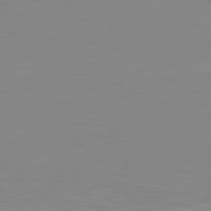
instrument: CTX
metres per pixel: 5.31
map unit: Hpe
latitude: 78.5168
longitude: -125.0836
